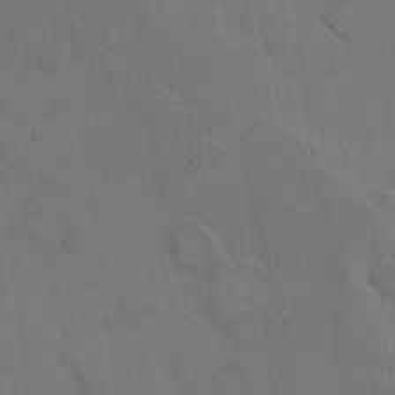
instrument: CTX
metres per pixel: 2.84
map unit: Hto
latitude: 7.2537
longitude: -62.7436
